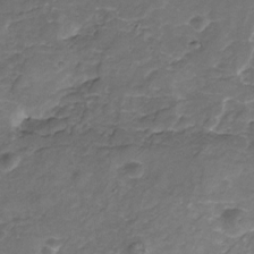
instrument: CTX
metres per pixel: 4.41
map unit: Nhu
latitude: -19.5399
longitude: -56.5734
